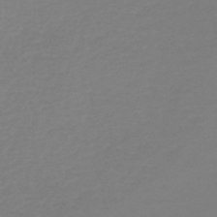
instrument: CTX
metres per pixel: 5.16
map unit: lHb
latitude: -44.6519
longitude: 75.4077
